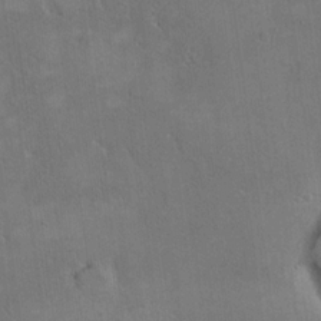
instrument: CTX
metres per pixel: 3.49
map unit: eHh
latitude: 18.0822
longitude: -65.4237
